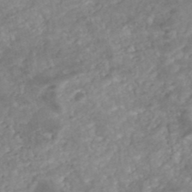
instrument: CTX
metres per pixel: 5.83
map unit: Nhe
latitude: -48.6330
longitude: -173.2725
